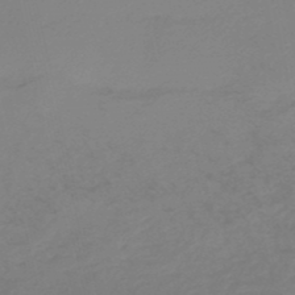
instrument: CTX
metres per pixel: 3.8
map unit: HNb
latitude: -48.7086
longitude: 59.6154
